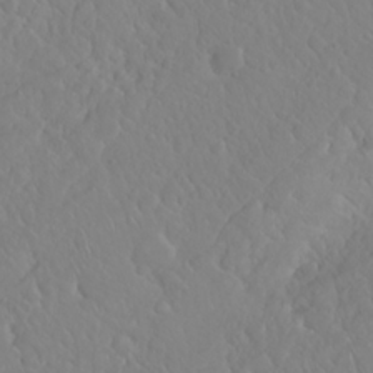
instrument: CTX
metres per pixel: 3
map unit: Nhu
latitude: 23.3482
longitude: -64.2711
